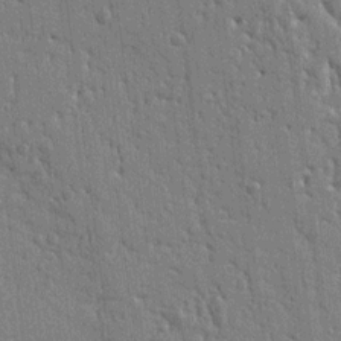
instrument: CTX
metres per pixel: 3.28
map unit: Ht
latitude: 10.9703
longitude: -77.3103
